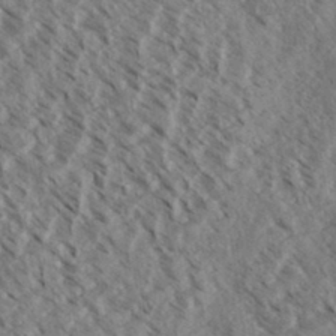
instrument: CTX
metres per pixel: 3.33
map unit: eHh
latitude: 34.8947
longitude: -139.8205
